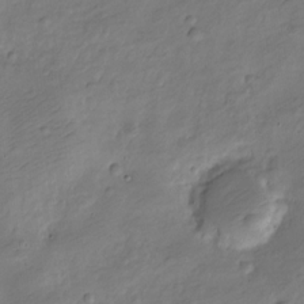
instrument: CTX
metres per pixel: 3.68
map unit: Nve
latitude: -24.8597
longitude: 106.1795
